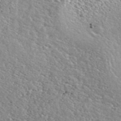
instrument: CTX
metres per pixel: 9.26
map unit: ANa
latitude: 39.8583
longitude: 19.1431
